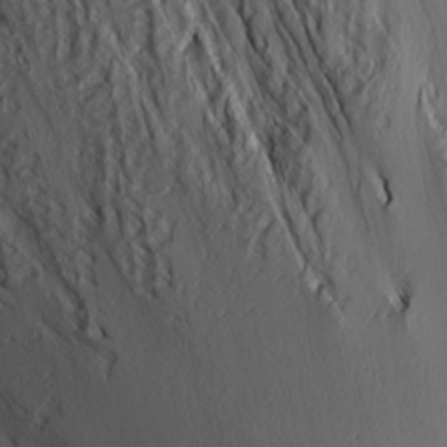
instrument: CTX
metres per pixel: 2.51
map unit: Ave
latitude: 14.2334
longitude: -130.9514
